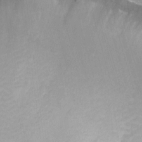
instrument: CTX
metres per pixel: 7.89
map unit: Nhu
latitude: -11.7289
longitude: -48.4601
